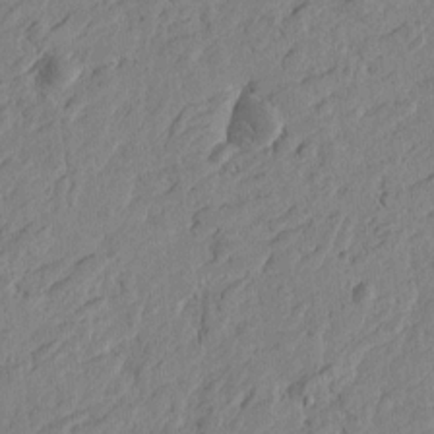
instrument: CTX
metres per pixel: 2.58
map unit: Htu
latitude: -4.2550
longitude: -179.1403
